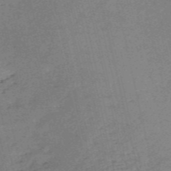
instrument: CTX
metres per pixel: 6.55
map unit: HNb
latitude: -54.0283
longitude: -40.1388
